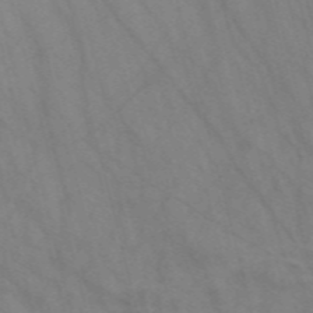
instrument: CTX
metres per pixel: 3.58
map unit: Nve
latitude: -58.0094
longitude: 63.7855
